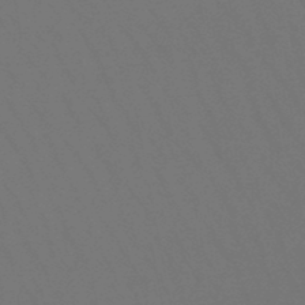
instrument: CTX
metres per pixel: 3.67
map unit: lHb
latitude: -47.7855
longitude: 69.4832
